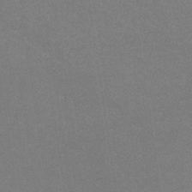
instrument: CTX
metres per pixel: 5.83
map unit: lHb
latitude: -35.3321
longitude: 68.2928
